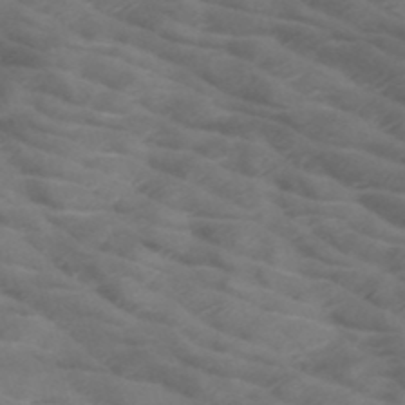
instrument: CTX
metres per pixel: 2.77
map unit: HNb
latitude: -50.3873
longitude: -46.6302
